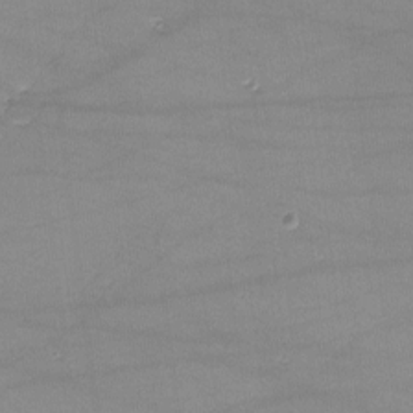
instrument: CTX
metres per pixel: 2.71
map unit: lHvf
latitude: -10.1795
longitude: -101.1592
